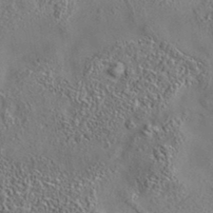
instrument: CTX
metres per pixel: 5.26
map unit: eAb
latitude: 35.4993
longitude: 111.7666
